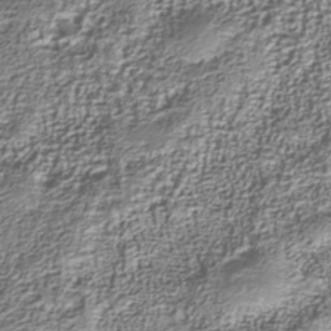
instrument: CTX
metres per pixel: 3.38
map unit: Nhu
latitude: -40.0472
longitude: -85.7072
